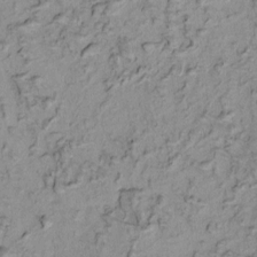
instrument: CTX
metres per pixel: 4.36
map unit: eHh
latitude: -0.7653
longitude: 16.9353
